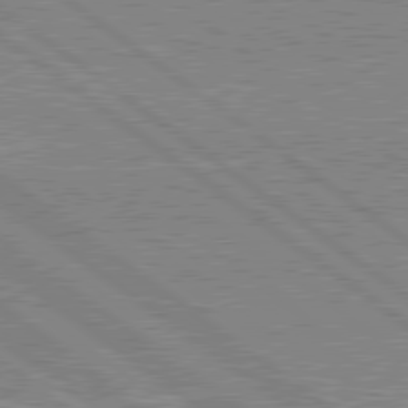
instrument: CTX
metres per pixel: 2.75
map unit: lApd
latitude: 79.4805
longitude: 167.3321
